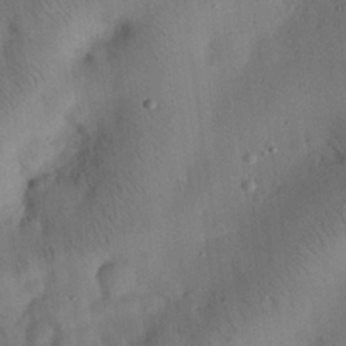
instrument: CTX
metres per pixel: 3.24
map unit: eHh
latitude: 25.6693
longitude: -69.2726
